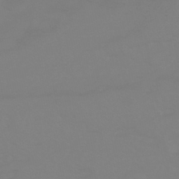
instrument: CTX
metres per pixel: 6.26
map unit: HNhu
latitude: -45.8045
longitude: 90.4629
